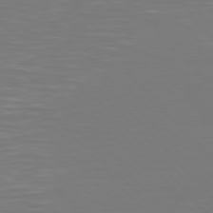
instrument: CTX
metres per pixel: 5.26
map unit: Hpe
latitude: 75.8017
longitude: -124.6112
